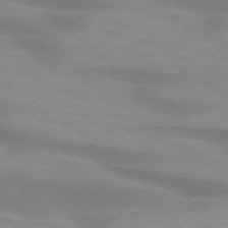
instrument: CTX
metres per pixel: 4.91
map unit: lApd
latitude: 74.2145
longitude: -60.5545
